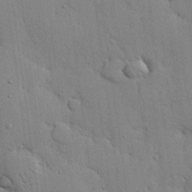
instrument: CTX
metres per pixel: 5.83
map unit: eHh
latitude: 23.5371
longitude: -89.1592
